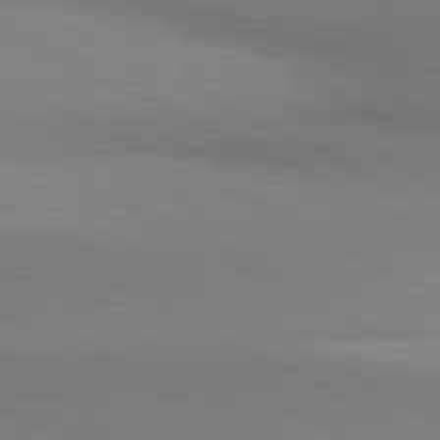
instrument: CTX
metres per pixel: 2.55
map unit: lApd
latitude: 80.8947
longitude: 162.6140
